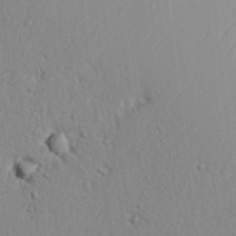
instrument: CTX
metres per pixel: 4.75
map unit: Aa
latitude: 17.8205
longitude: -142.2712
